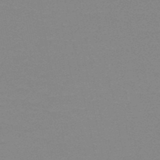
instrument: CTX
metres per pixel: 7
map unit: HNb
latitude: -48.9920
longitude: -49.4048
